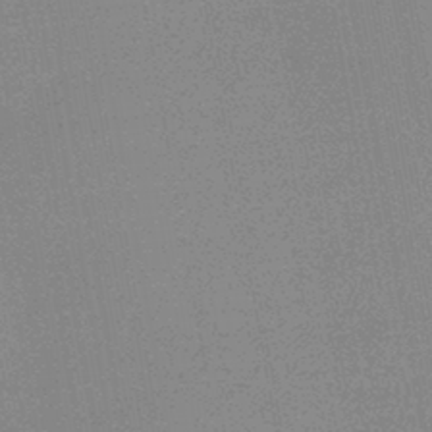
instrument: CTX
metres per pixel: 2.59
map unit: HNb
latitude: -44.7463
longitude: -40.0255
